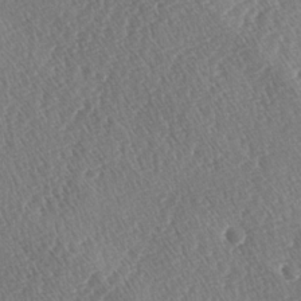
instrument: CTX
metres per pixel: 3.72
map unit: lAa
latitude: -2.9163
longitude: -129.0269
